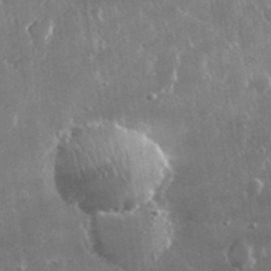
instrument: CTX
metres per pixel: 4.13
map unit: lHvf
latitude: 31.6127
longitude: -91.1781
